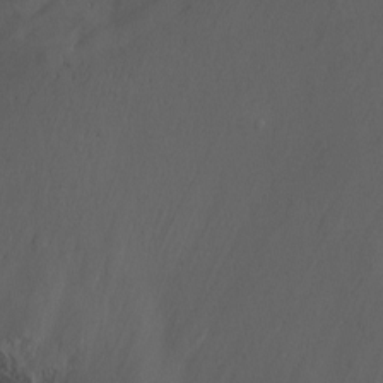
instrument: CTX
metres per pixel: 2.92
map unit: Nhu
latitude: -14.0094
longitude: -64.0444
